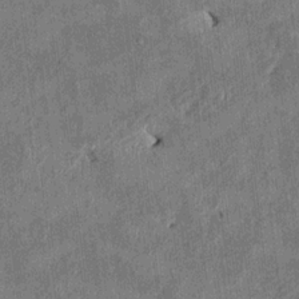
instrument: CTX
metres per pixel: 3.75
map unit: HNhu
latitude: 0.9324
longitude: -6.2145
